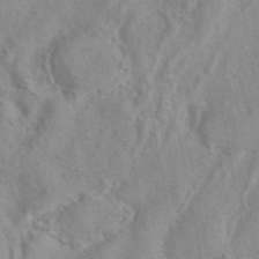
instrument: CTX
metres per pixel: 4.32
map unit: eAb
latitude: 41.4237
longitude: 105.3509
